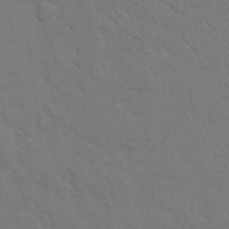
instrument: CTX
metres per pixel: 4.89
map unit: eHh
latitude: 18.9513
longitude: -63.1403
